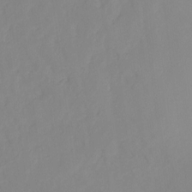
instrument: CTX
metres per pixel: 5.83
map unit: Ht
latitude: -16.1795
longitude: -43.1970
